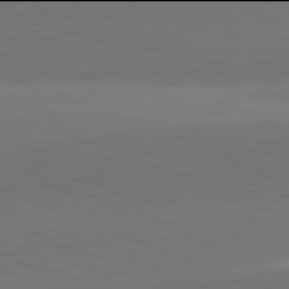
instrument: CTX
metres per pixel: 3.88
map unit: lApd
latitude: 81.9906
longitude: 149.1243
